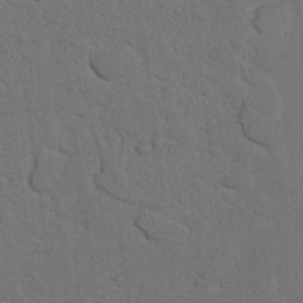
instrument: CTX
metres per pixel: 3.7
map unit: Nhu
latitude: 21.9150
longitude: -74.5924
